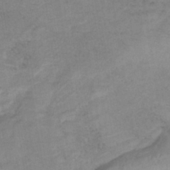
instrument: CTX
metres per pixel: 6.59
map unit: HNb
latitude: -32.3307
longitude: 62.1416
